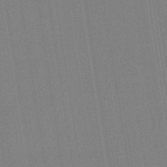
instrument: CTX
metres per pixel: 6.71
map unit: HNb
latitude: -35.1431
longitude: 54.9542
